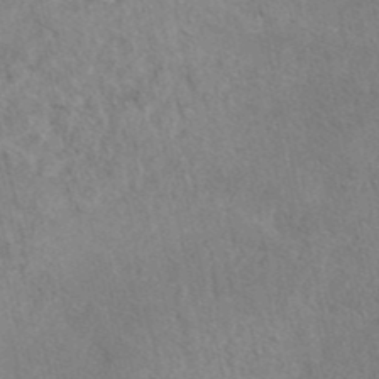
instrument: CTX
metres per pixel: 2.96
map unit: eAb
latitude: 40.8569
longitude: 109.3699
